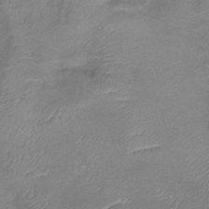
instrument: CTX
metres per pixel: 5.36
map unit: lHb
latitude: -39.3888
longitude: 75.4833
